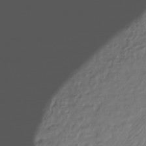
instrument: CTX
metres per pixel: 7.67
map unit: Nhu
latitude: -28.6519
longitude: -72.4790
